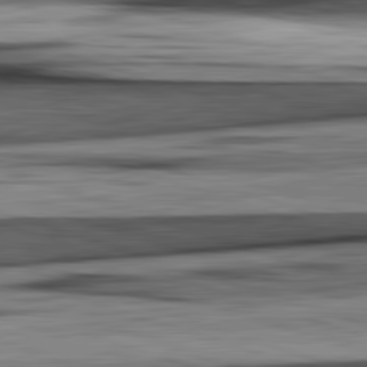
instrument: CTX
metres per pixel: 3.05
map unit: lApd
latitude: 82.7435
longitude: 160.6519
